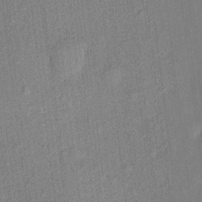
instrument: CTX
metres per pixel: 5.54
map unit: eHh
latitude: 4.6113
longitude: -74.1578
